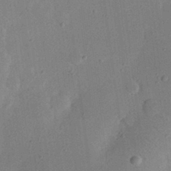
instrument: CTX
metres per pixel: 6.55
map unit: eHh
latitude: 24.8569
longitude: -70.0633
